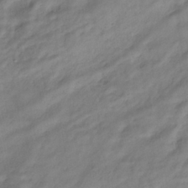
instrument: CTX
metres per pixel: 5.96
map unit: HNhu
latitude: -39.4266
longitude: 102.1606
